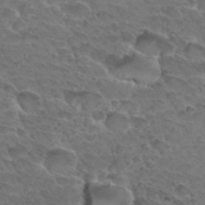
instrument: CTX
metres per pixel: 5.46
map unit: Hto
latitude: 33.2348
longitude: -46.1578
